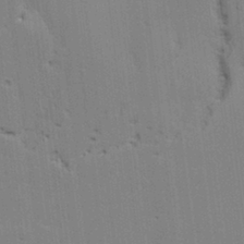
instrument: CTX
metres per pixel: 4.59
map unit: lAvf
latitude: 24.7624
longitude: -111.9528
